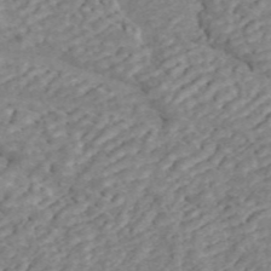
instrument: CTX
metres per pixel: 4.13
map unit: ANa
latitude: 45.1214
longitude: 25.0486
